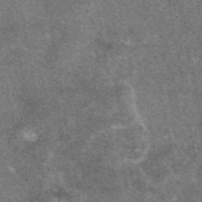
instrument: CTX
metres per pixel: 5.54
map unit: eAb
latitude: 47.3482
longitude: 121.1431
